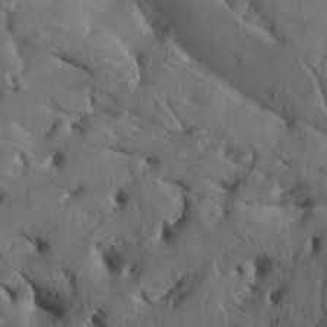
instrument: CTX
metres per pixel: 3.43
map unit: Nhu
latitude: -8.2928
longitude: -67.1403
